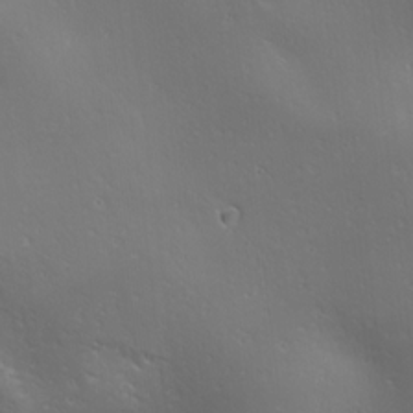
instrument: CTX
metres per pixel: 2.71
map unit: Ave
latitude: 19.6505
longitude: -138.1200
